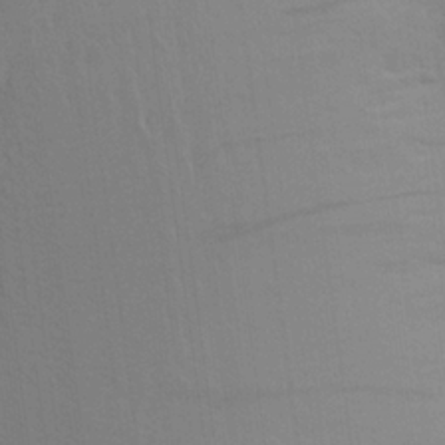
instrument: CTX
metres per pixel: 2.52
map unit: Aa
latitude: 23.7450
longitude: -145.4048
